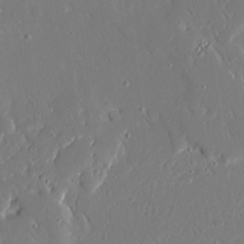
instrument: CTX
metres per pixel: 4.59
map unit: Ave
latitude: 15.8017
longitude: -140.4790
